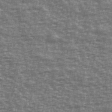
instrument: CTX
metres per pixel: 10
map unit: Ave
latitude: 40.8946
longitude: -113.7261
